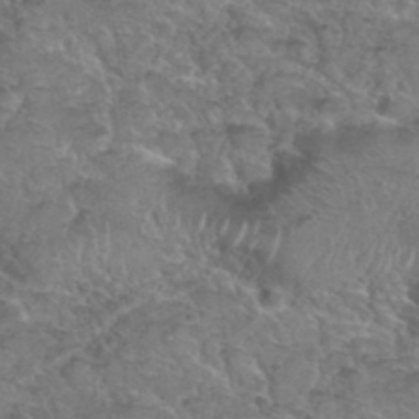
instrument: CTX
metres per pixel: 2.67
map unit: Hto
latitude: 36.1200
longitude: -47.9528
